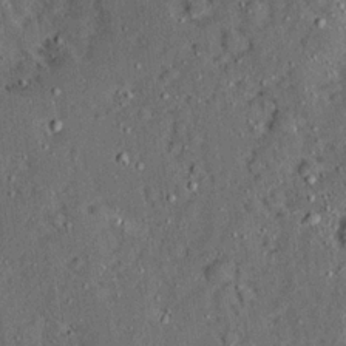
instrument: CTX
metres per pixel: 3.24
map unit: Ave
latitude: 13.7261
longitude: -137.3482
